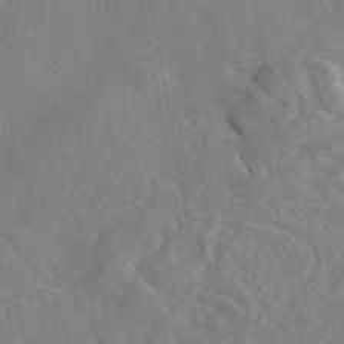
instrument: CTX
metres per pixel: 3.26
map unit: eAb
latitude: 46.1389
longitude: 112.2173
